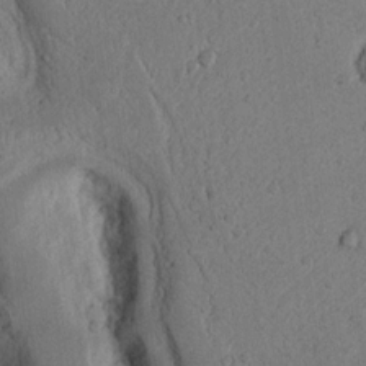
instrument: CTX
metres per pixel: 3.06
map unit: Nhu
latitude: 16.5168
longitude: -74.6302
